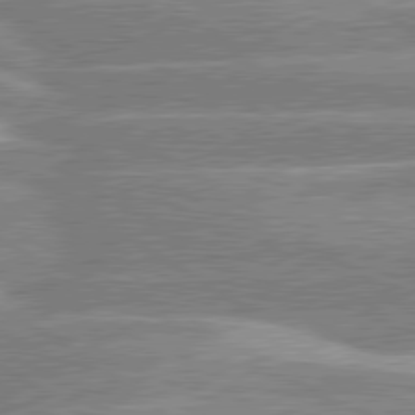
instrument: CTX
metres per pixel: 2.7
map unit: lApd
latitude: 80.2333
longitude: -130.4601
